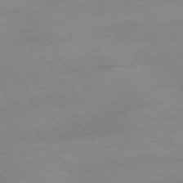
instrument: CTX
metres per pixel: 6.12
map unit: Hpe
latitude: -76.1228
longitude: -15.7450
